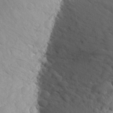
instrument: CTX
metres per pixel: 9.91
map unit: Aa
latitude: 24.2522
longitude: -146.6491
